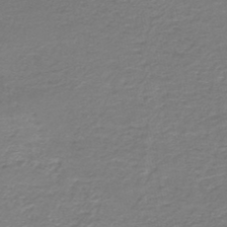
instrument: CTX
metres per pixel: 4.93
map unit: HNb
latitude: -47.1809
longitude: 53.0297
